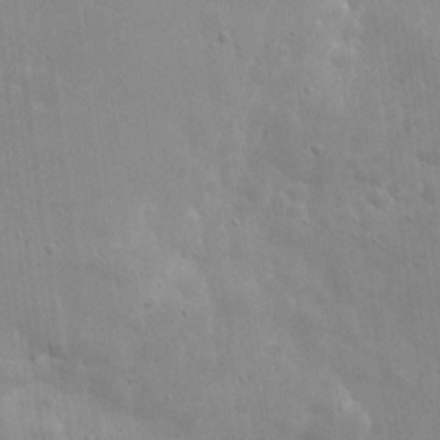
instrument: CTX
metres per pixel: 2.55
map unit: eHh
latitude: 8.2145
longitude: -72.6302
